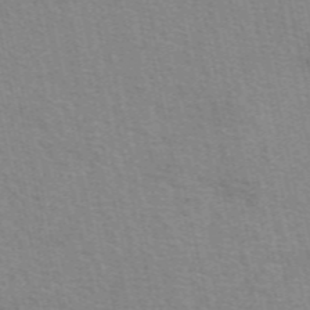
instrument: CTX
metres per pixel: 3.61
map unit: eAb
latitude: 50.9324
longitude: 108.0283
